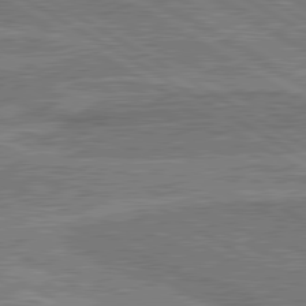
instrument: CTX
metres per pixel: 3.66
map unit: lApd
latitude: 80.5546
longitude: 145.2187
